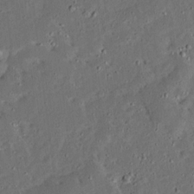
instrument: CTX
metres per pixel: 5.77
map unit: Ave
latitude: 14.3657
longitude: -138.8380
